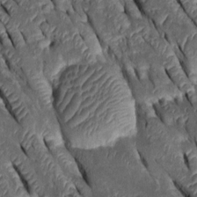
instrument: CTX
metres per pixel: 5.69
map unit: Htu
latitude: 0.0444
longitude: 148.1984
